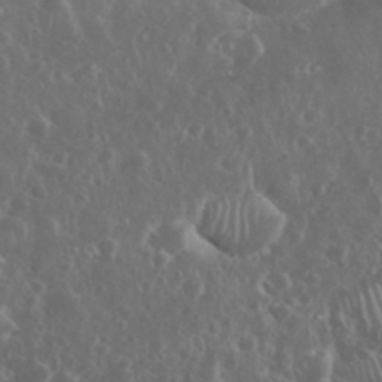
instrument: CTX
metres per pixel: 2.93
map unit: eHh
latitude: 33.9906
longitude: -60.8947
